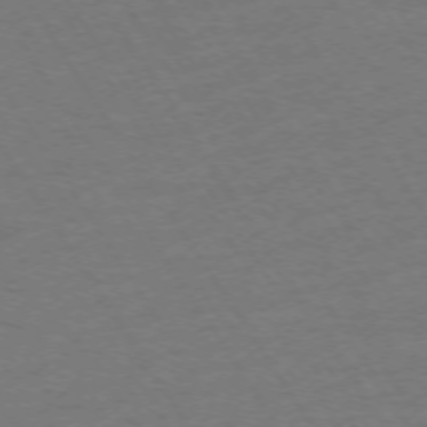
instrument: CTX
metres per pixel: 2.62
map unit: Ap
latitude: -74.2929
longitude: -86.2522
